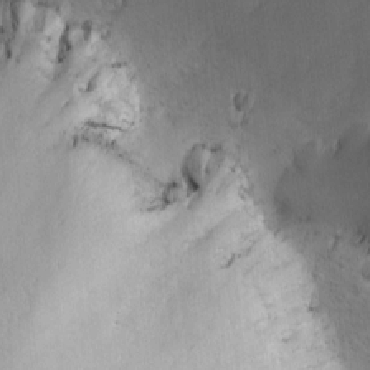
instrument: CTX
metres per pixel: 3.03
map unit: Ave
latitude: -0.4440
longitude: -113.4615
